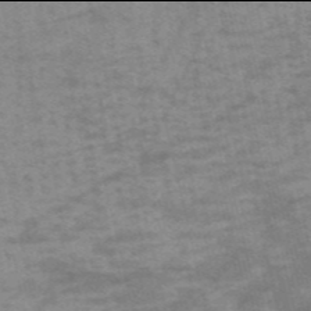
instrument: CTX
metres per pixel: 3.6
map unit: HNb
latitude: -54.0094
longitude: -43.2915
